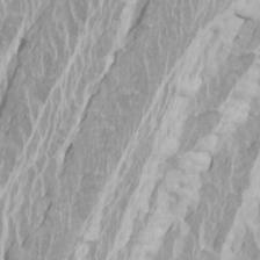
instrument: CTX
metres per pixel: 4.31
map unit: Htu
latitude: -4.5196
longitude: -72.4601
